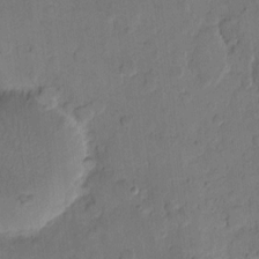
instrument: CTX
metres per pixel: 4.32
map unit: eHh
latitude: 12.4034
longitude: -65.8961
